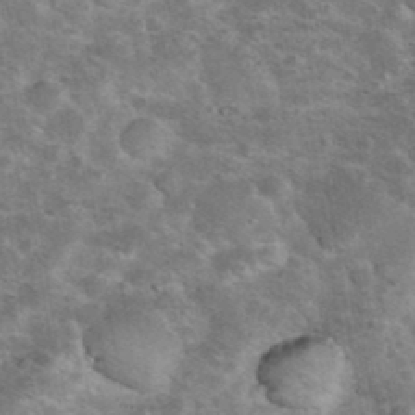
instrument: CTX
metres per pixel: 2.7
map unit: eHh
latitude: 37.4049
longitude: -66.5167
